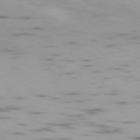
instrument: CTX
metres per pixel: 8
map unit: Ap
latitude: -79.0108
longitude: -73.8962
